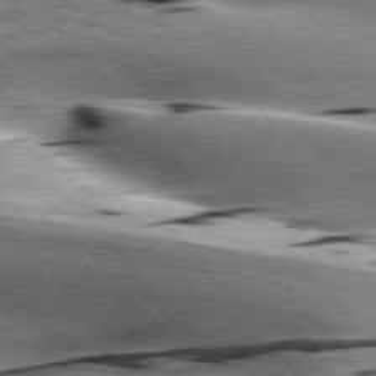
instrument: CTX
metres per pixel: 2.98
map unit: lApd
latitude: 76.6112
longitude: -61.3670
